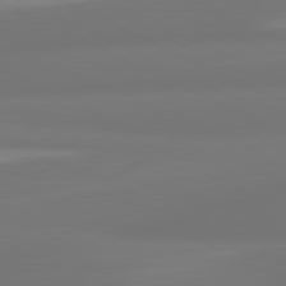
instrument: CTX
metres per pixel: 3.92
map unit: lApd
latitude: 81.0836
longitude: -165.0647
